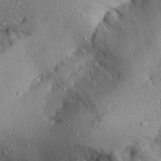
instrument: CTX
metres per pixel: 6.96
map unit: Aa
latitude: 29.5560
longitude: -136.4034
